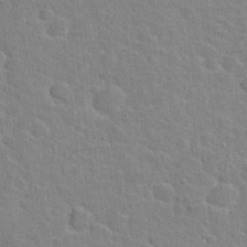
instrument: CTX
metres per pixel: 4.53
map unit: Hto
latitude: 21.6316
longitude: -47.5938
